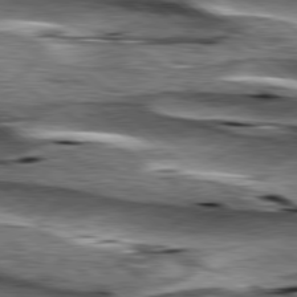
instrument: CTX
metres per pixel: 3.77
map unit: lApd
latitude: 79.7828
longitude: -48.8758
